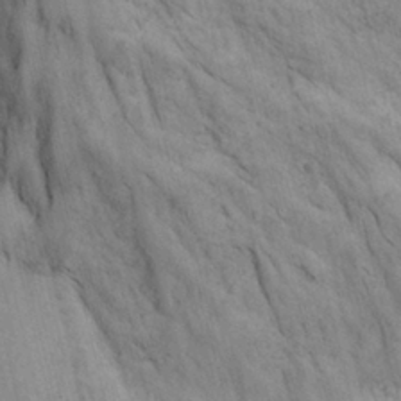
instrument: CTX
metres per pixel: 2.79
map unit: Ave
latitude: 23.1970
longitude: -136.1767
